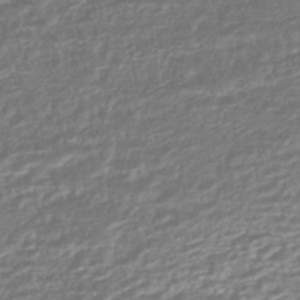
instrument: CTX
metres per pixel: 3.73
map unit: HNhu
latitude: -44.8597
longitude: 97.9178
